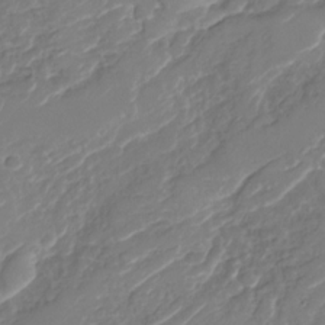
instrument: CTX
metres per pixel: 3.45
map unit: Nhu
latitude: -29.5588
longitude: -71.7449
